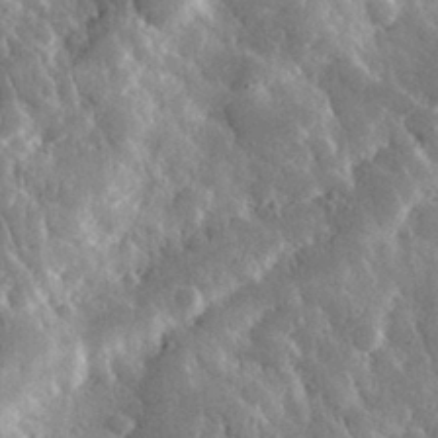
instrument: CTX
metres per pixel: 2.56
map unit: lHvf
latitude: 33.4049
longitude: -85.0648
